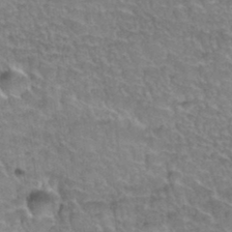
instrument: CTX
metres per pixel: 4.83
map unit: Hto
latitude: 35.8772
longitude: -45.4426
